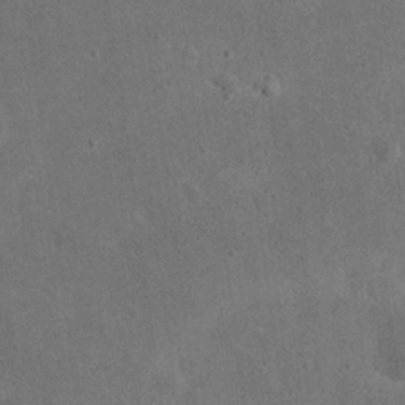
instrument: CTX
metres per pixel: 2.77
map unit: eHh
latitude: 24.5356
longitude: -68.1578
